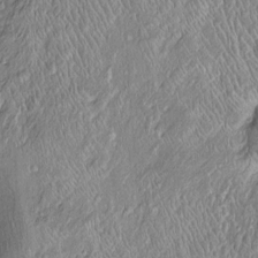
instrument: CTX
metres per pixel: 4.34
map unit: Htu
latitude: -5.9745
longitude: 158.5952
